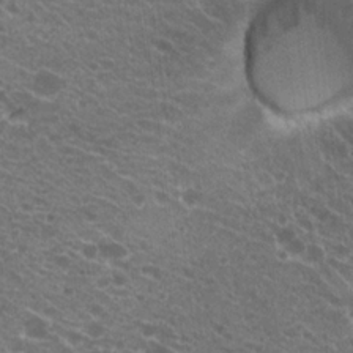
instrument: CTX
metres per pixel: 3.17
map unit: Hto
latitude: 20.6680
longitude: -34.3467
